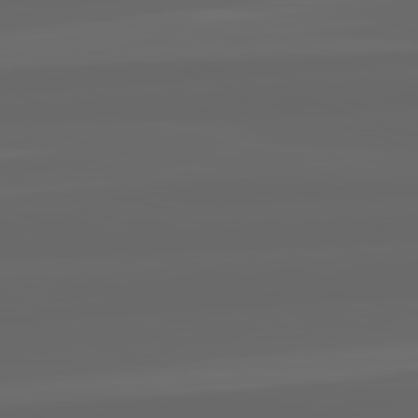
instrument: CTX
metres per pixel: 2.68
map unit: lApd
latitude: 82.4034
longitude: -169.3860
